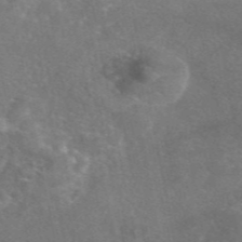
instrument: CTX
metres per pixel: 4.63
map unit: eAb
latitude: 46.6680
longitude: 119.8989
